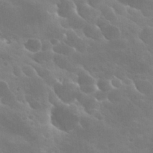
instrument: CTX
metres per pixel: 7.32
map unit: Hto
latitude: 28.3467
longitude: -40.9324
